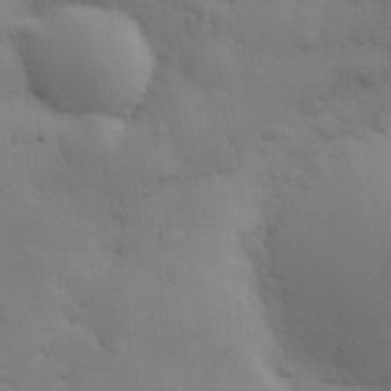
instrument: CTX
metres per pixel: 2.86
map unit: eHh
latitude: 30.4601
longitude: -69.6316
